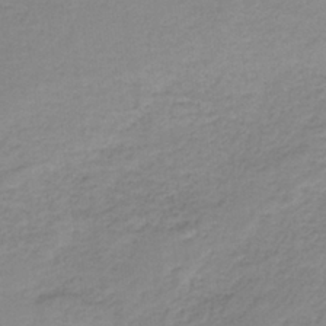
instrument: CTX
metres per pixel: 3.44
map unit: eAb
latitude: -37.5777
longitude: 53.1242
